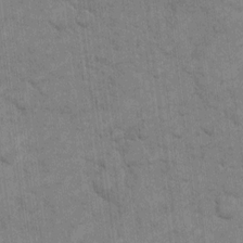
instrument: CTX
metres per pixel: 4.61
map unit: eHh
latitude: 12.1389
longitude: -65.4993
